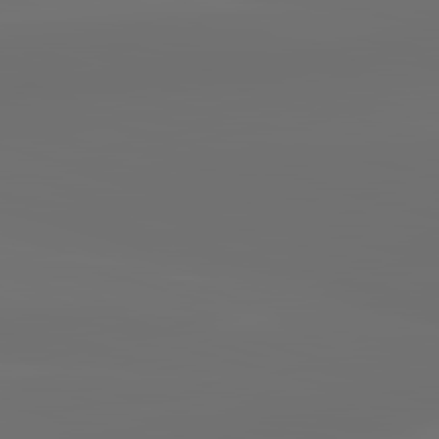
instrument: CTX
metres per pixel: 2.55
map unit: lApd
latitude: 83.5560
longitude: -130.6680
